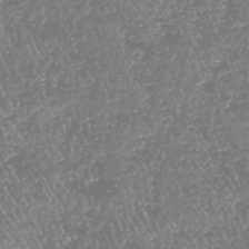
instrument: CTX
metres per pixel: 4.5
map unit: HNhu
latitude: -48.2740
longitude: 29.1242
